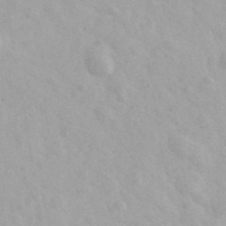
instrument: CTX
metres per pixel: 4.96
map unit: Ave
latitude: 39.9528
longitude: -106.7435
